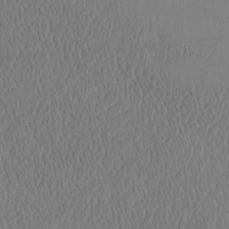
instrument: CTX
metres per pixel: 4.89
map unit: eHh
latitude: -3.8422
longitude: 16.1417
